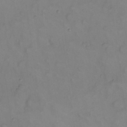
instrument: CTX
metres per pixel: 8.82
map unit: eHh
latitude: 22.5546
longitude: -62.6491
